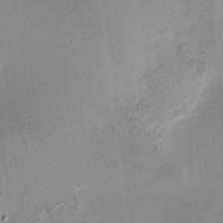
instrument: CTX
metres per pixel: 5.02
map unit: HNhu
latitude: 10.9514
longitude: 11.2943
